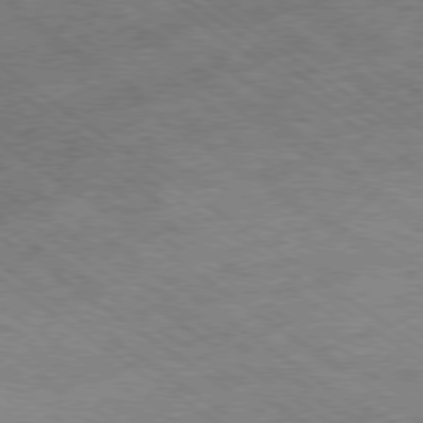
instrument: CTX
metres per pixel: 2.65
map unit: Hpe
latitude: -78.9541
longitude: -22.0633
